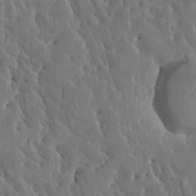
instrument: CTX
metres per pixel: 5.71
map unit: HNhu
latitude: 5.8772
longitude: -0.5168
